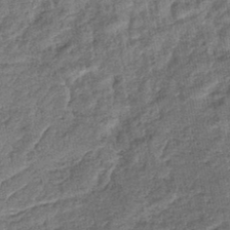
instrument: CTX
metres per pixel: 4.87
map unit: lHb
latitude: -42.5573
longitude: 79.3887
